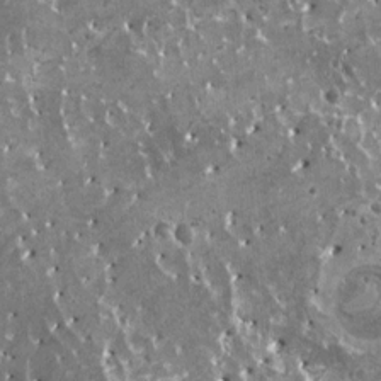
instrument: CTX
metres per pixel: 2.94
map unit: HNhu
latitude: 0.8569
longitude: 6.4062
